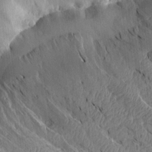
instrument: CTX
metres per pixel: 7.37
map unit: Aa
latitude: 14.7625
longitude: -146.7813
